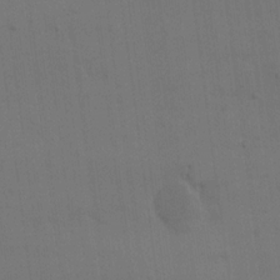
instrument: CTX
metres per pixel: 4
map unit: eHh
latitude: 18.6301
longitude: -66.4412
